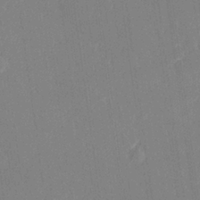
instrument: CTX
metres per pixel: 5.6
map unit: Hve
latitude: 27.0270
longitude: 145.2754
